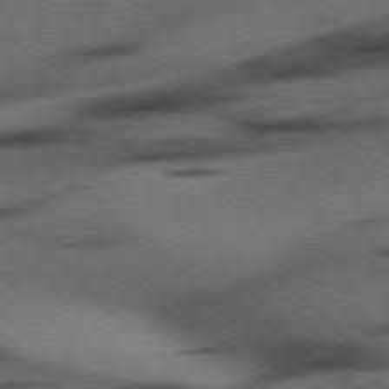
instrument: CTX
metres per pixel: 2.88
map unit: Hpe
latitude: 78.2334
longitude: -154.8758
